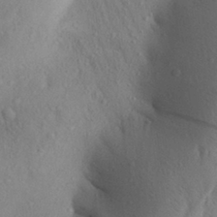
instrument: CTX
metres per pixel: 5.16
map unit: Aa
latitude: 28.5357
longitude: -147.8017
